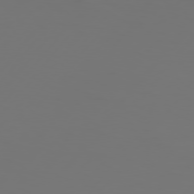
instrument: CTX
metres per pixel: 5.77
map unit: Hpe
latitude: 76.3656
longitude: -140.4223
